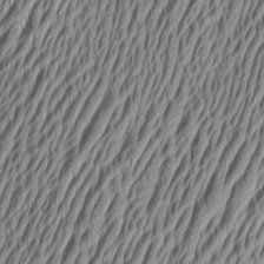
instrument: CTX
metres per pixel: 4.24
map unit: Aa
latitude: 6.7246
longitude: -129.3859
